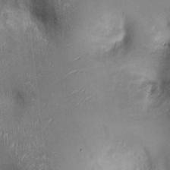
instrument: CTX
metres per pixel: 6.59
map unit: Ht
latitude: -2.6329
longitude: -13.4805
